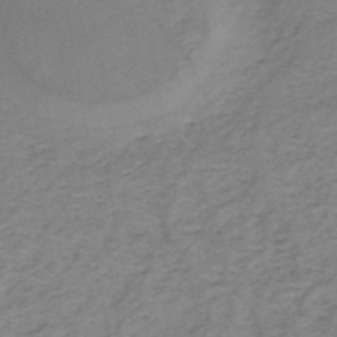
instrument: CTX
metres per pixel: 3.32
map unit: eHh
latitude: -44.6141
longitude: -29.8583
